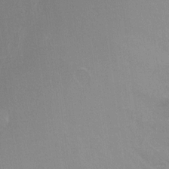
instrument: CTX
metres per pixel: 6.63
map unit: Hto
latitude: -10.4440
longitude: -36.9325
